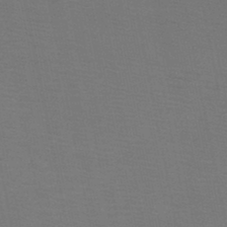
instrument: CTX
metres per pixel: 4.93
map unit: HNb
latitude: -46.2361
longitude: -47.4427
